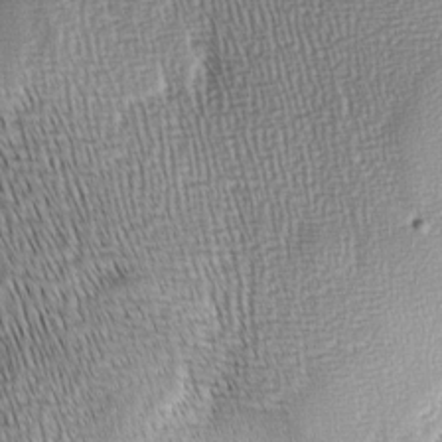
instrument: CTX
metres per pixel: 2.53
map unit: lAa
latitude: -8.3495
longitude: -124.8946
